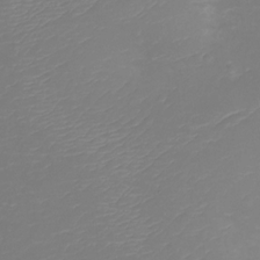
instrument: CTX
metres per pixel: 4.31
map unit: Ht
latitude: -11.6533
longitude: -23.4237
